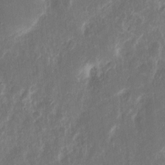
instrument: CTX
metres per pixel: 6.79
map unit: eHh
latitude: 10.5924
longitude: -72.4979
